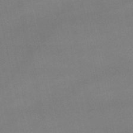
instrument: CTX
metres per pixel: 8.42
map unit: lHb
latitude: -46.8408
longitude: 70.0283
